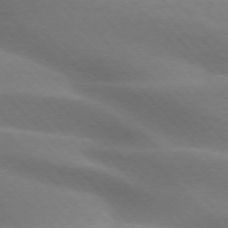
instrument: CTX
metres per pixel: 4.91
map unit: lApd
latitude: 75.8961
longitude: -61.1592
